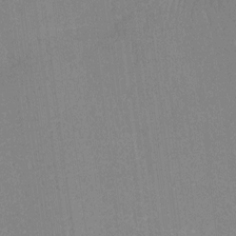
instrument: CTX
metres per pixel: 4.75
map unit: Ht
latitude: -12.6896
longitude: -24.0822
